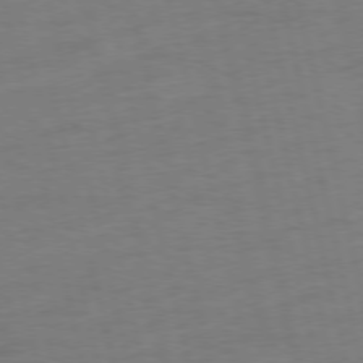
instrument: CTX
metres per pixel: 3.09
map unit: Ap
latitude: -75.7856
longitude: -74.1389
